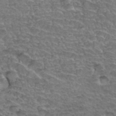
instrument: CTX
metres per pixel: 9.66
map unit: Hto
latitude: 35.3103
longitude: -44.8569
